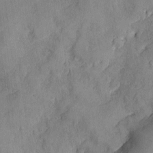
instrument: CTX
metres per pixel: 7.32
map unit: Ave
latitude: -7.5966
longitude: -118.7246
